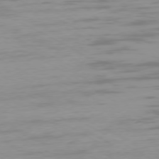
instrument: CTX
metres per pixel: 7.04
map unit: Ap
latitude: -76.8219
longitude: -75.0647
